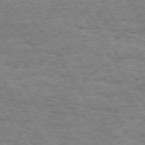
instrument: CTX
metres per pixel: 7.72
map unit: Hpe
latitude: 73.5749
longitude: -130.9136
